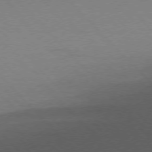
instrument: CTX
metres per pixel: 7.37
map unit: Ap
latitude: -77.7289
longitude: -95.5371
